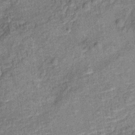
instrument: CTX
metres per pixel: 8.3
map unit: Ht
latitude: 10.3278
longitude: -39.2348
